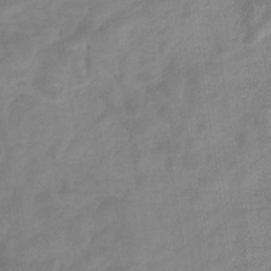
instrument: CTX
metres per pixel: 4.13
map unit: eHb
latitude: -33.7478
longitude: 72.9164
